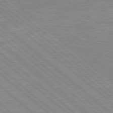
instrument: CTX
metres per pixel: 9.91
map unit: Hpe
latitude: 77.8772
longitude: -123.8583
